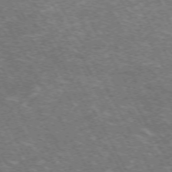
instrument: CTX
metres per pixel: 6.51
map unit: Hpe
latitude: -72.4062
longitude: 11.9745
